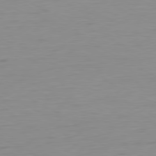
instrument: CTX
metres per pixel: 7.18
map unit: Ap
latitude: -80.5196
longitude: -61.6316
